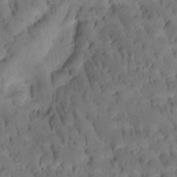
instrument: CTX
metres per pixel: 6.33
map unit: Htu
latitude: -3.1620
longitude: 172.1039
